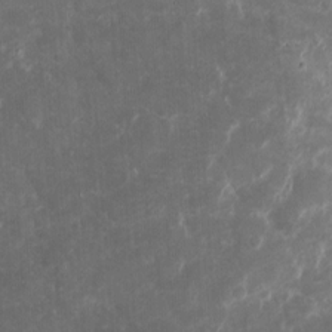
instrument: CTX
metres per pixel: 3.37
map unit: eHh
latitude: 5.0647
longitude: -70.4223
